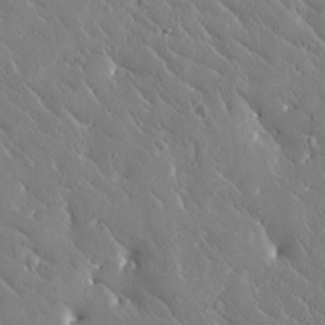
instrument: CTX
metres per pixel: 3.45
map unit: Htu
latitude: -1.0109
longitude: 175.3509
